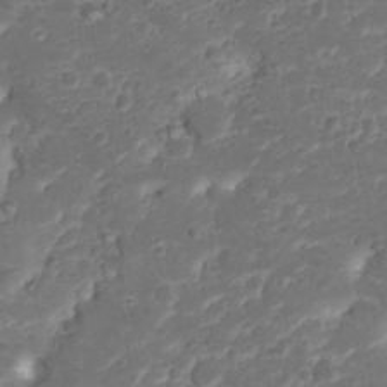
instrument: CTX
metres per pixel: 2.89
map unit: Nhu
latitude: 23.4237
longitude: -59.6883
